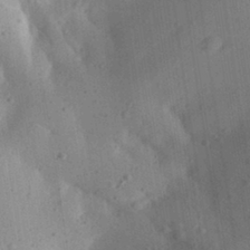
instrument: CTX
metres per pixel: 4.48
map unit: Aa
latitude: 30.2901
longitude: -145.3481
